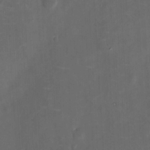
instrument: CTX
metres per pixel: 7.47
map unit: eHh
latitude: 5.5182
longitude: -68.9514
